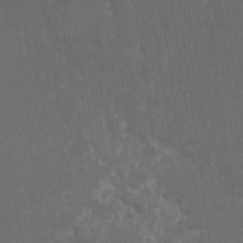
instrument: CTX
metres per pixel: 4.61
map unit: Hto
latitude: -8.8408
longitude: -43.1970
